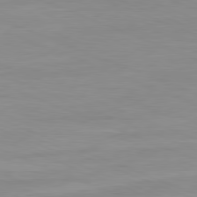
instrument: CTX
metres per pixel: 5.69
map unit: Ap
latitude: -81.8800
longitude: -75.1970
